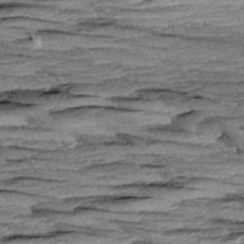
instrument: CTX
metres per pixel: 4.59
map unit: Aa
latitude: 8.5735
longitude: -137.4616
